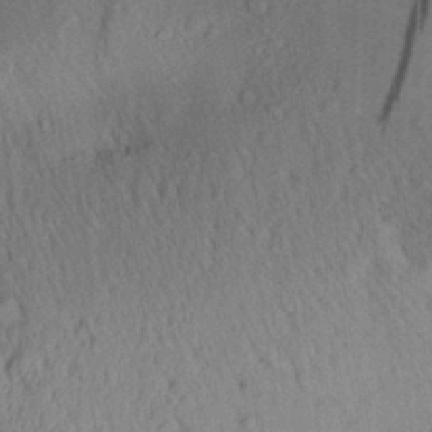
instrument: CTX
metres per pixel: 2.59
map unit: Aa
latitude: 30.0822
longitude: -137.0648
